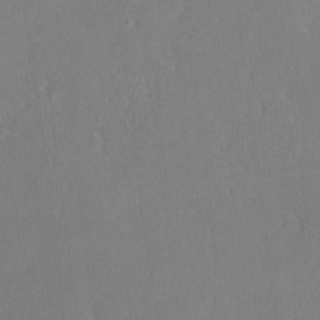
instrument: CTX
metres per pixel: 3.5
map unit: lHvf
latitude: -12.7841
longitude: -100.2334
